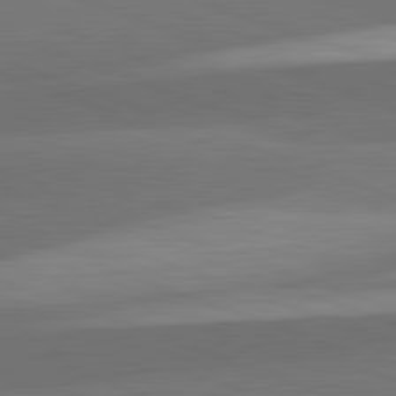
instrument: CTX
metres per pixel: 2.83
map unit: lApd
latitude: 82.2711
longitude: 136.3117
